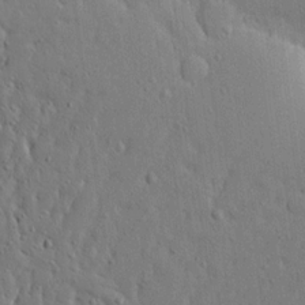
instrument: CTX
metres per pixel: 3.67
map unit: Ave
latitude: 18.0822
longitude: -141.2537
